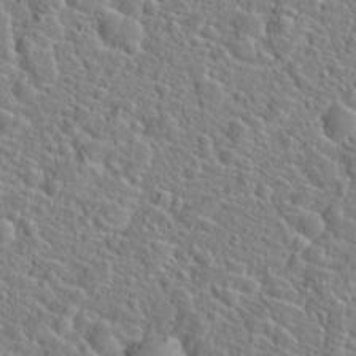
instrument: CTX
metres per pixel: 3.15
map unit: Hto
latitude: 21.4238
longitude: -44.8002
